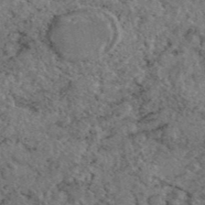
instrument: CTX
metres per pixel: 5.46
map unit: eAb
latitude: 45.5938
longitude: 113.4643
